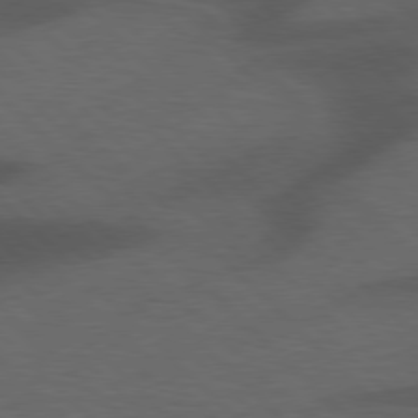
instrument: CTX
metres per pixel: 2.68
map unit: lApd
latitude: 77.4237
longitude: -60.1389
